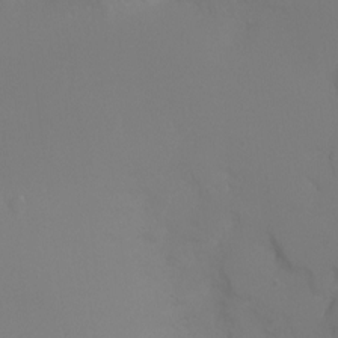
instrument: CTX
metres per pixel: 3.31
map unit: Ht
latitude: -6.3873
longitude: -26.7057
